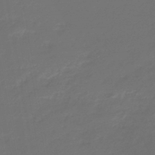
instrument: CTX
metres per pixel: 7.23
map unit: lHb
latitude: -46.2550
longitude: 71.1620
